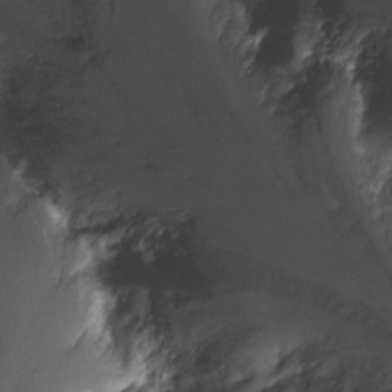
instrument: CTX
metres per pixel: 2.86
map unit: Hto
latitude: -3.1242
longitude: -35.5371
